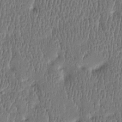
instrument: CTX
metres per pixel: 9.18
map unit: Htu
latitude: -4.6329
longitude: 176.0661
